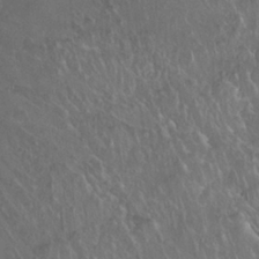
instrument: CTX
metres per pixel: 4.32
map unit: Nhu
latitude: 28.0633
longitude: -65.8016
